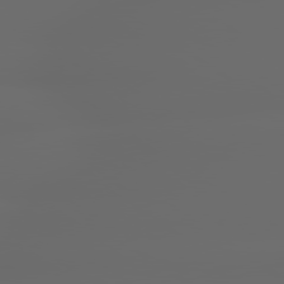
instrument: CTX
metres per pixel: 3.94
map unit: lApd
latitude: 79.3860
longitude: -139.9528
